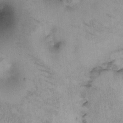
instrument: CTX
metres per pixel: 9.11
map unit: HNhu
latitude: 3.7449
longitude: -5.3104
